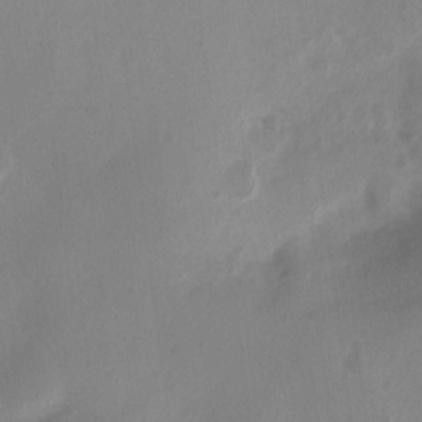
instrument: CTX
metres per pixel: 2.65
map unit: Ht
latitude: 2.8758
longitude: -27.5560
